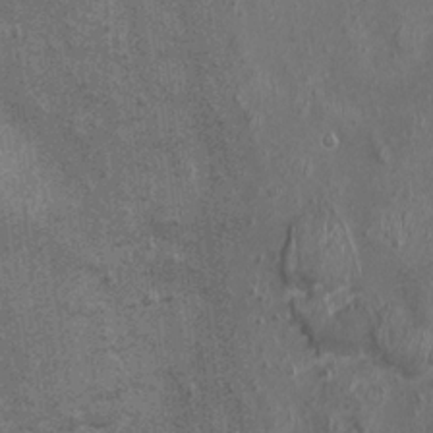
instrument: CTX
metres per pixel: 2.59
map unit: Nhu
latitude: -0.6330
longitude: -15.5183
